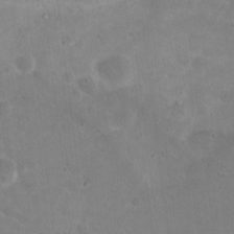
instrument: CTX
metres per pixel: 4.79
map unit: Nhu
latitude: 16.9514
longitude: -30.8380
